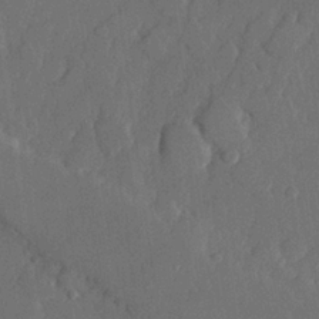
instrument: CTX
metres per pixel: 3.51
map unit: lHvf
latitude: 22.8191
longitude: 145.3888
